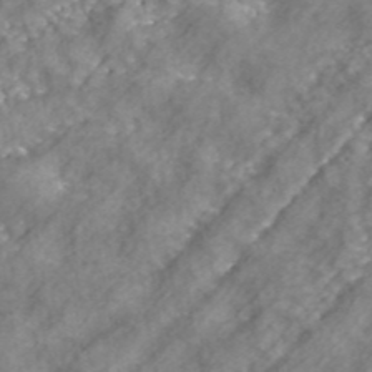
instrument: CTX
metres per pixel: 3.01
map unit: ANa
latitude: 42.7057
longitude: 23.9556
